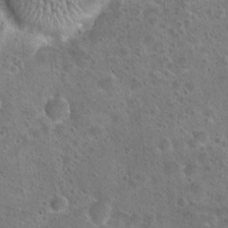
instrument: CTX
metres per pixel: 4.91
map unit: Hto
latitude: 22.8947
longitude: -49.3482
